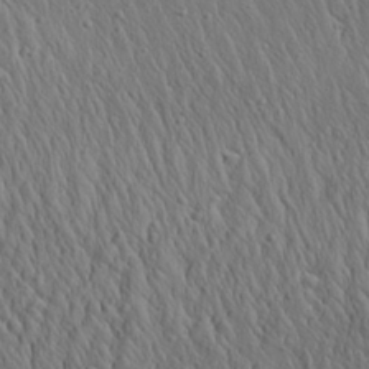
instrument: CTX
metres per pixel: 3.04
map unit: Aa
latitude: 26.7624
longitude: -141.3292
